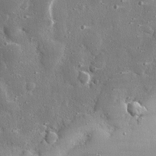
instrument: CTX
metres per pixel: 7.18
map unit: eHh
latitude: 25.5182
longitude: -88.8380
